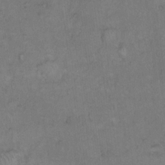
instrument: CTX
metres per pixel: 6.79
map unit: Hto
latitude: 11.3860
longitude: -60.4979
